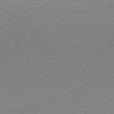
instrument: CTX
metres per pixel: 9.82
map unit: Ap
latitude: -74.3307
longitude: -80.3656
